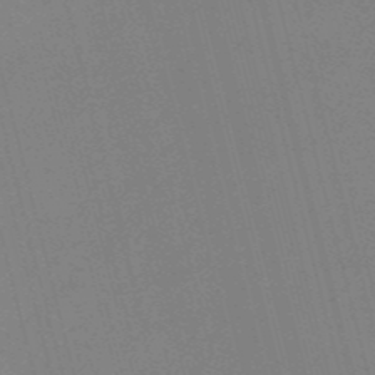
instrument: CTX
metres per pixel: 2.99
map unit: HNb
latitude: -52.3873
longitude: -46.8758
